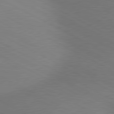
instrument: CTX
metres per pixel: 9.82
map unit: lApd
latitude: 80.4979
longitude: 128.9920
